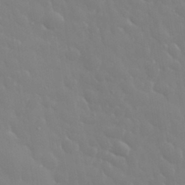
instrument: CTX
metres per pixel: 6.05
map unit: eHh
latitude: 32.9892
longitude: -60.7813
